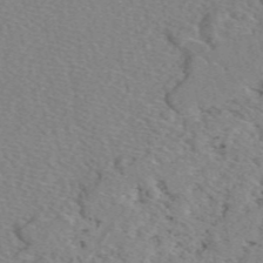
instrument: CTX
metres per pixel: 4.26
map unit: eAb
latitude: 49.2159
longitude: 108.5763
